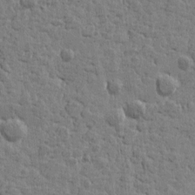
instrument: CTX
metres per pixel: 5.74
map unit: Htu
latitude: -0.2173
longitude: -178.1767
